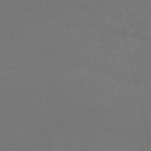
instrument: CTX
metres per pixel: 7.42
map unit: HNb
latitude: -54.6141
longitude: -37.3482
